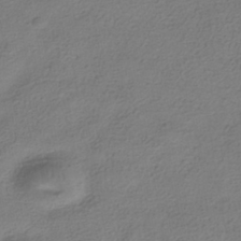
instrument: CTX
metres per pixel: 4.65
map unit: HNhu
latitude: -39.9745
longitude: 102.7652
